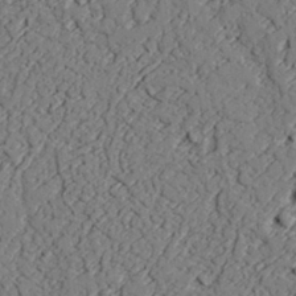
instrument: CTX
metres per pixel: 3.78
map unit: lAvf
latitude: 25.7449
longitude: -110.2145
